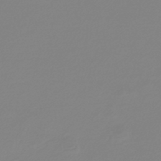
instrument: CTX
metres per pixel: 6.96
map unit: lHb
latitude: -44.1606
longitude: 75.4077
